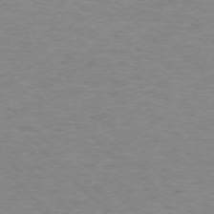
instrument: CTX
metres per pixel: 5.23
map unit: Ap
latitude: -75.5588
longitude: -80.3467
